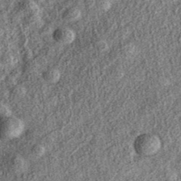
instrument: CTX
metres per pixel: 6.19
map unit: eAb
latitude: 37.6694
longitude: 109.1809
